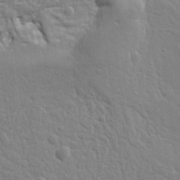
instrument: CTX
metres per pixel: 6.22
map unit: Ht
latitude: 9.3482
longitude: -76.5734
